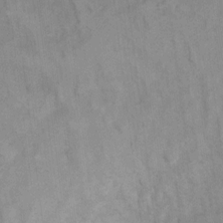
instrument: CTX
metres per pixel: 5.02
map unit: Ht
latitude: 6.0255
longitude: -37.0837
